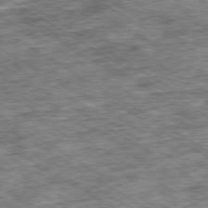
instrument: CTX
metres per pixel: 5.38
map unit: Ap
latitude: -79.8800
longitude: -74.2900
